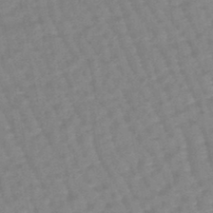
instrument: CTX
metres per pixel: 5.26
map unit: eHb
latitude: -46.1039
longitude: 82.1606
